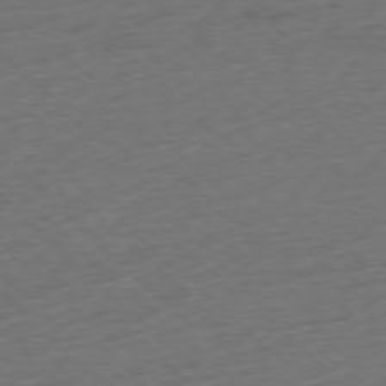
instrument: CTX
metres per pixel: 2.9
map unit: Ap
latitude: -77.8989
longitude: -79.5371
